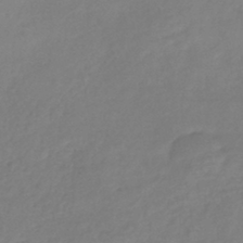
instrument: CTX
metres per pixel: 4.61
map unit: lHb
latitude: -40.6707
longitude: 74.0850
